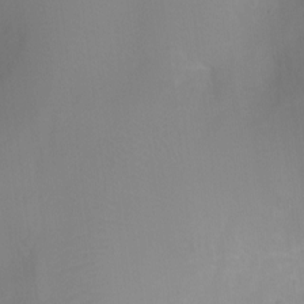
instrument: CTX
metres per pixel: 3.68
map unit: Ht
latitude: -2.6518
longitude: -25.1970
